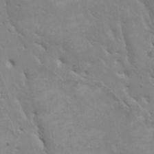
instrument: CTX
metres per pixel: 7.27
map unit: HNhu
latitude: 4.4601
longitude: -4.1767
